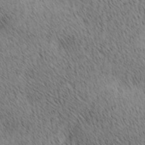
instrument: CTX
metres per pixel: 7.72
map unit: lAa
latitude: 10.5357
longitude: -108.1011
